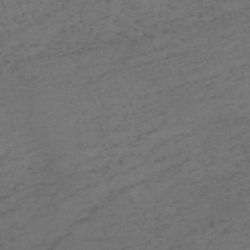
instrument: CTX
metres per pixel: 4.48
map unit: HNb
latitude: -55.1620
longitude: -41.6315
